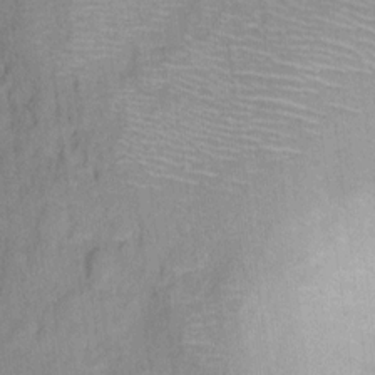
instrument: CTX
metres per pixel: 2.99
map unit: Ht
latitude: 8.9325
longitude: -38.3089
